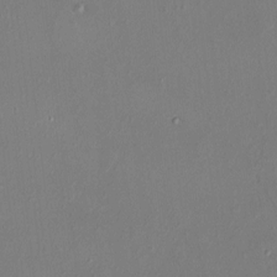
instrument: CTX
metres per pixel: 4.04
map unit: HNhu
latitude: 4.7624
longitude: 7.0108
